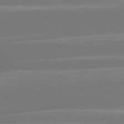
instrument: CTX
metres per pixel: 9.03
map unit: lApd
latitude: 81.0080
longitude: -129.1970
